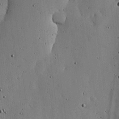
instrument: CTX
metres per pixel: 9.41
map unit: lHvf
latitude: 18.7246
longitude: -114.0255
